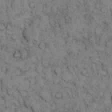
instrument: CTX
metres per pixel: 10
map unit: eHh
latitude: 13.8961
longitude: -63.5938
